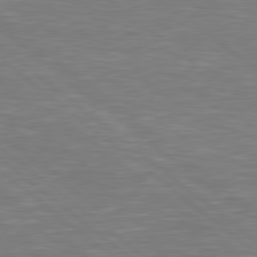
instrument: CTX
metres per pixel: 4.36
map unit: Hpe
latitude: 79.0081
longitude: -125.5371
